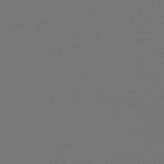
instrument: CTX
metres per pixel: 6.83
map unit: HNb
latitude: -47.8611
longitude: 57.6911
